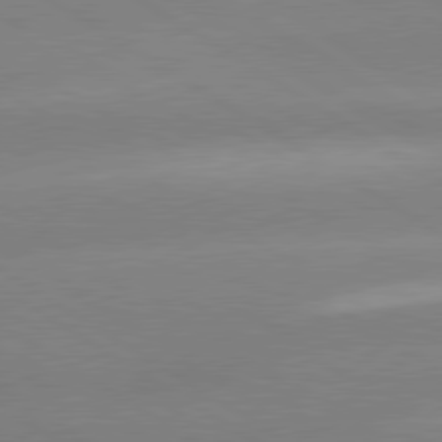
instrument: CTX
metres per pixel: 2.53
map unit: lApd
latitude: 80.1578
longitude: -145.8016
